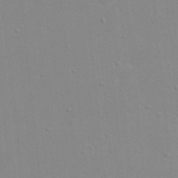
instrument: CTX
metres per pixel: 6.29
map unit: eHh
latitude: 20.8191
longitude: -64.0255
